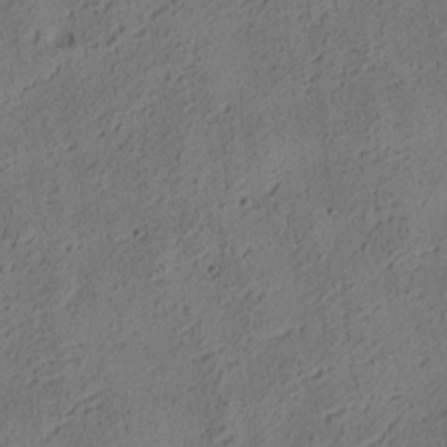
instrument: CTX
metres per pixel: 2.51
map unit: eHh
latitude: 3.5749
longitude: -78.4601
